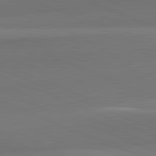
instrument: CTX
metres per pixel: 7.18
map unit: lApd
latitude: 82.0444
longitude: 150.2739
